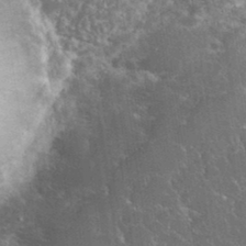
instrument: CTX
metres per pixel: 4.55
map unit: eHh
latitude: 36.4790
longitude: -61.4615
